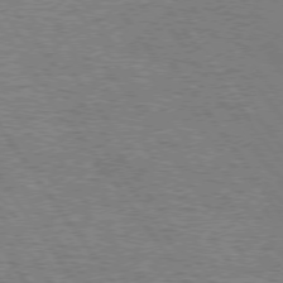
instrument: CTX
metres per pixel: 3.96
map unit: Hpe
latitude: 74.8380
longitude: -138.2522
